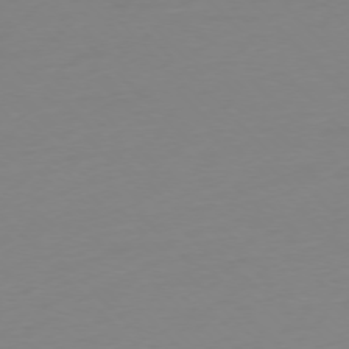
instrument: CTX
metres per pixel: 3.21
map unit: Ap
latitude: -76.8030
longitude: -70.4412
